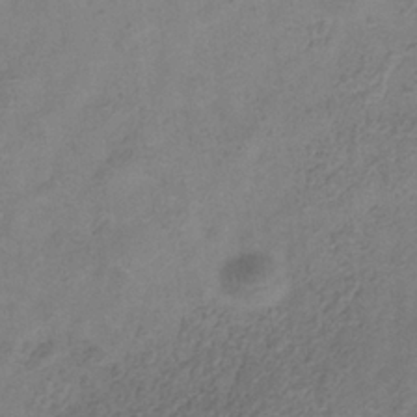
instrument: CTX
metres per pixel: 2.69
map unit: Hve
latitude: -34.8975
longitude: 88.0283
